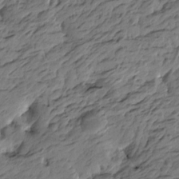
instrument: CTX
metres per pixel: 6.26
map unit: Htu
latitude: -5.9745
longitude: -178.6869
